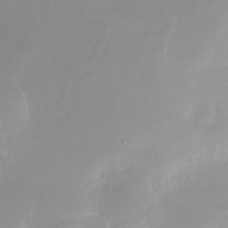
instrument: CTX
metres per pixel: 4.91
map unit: Nhe
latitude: -28.1039
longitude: -110.7813
